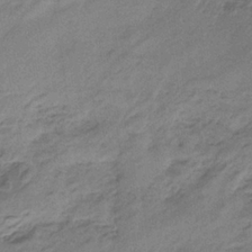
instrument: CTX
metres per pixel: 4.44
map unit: HNb
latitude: -34.1795
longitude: 58.3873
